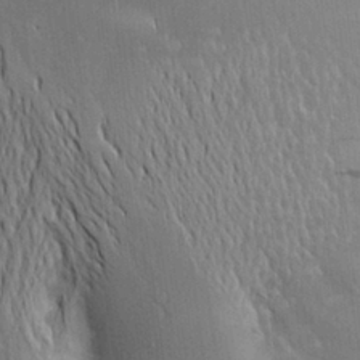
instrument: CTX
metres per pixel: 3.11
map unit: Aa
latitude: 19.3859
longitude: -149.6883
